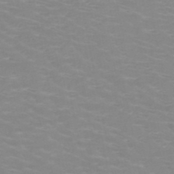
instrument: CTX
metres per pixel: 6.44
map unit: HNb
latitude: -48.3684
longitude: -46.8569
